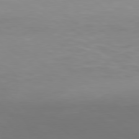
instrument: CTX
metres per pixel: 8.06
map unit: Hpe
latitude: 78.1011
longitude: -169.8584
